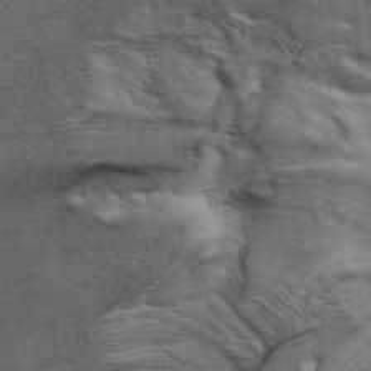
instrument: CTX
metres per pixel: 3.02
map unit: ANa
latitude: 39.9528
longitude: 29.5966
